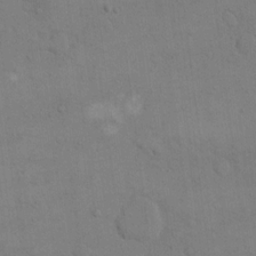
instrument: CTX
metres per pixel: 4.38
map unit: eHh
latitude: 16.8758
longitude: -66.8946
